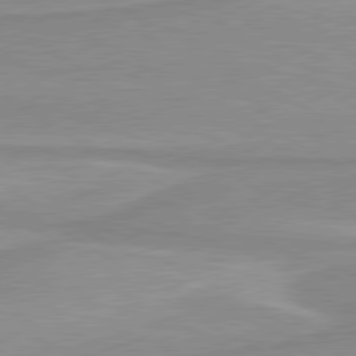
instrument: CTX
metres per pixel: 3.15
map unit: lApd
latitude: 80.2145
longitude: 171.2754
